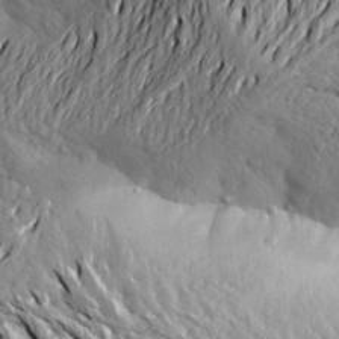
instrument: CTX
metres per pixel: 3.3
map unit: Aa
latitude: 21.3671
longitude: -150.1577
